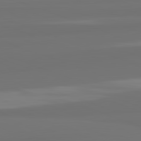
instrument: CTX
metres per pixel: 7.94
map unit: lApd
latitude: 82.4412
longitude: 159.2564
